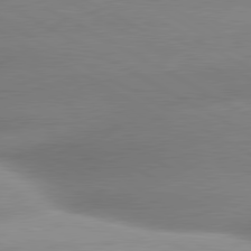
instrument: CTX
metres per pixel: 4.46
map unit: lApd
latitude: 80.3656
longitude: -158.1011
